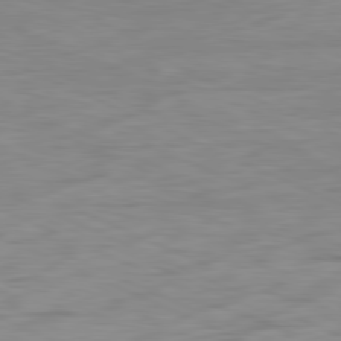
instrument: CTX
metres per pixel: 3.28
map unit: Ap
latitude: -81.5021
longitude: -60.6490
